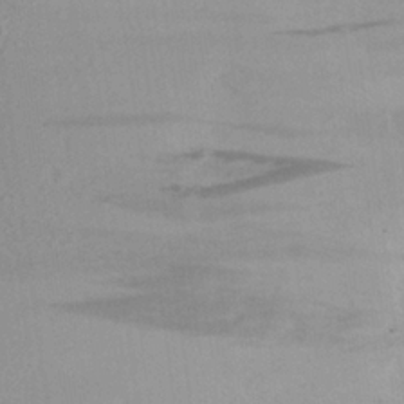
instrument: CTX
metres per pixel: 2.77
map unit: Aa
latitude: 21.8773
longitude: -145.2537
